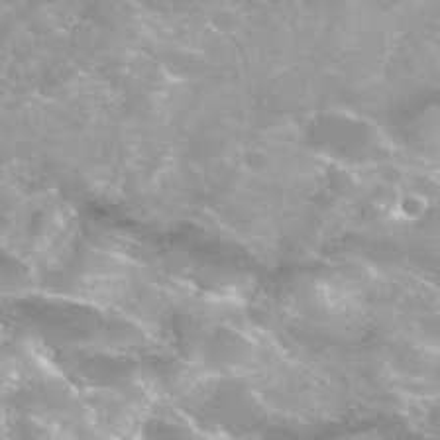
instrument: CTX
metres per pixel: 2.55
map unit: Hto
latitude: 32.9325
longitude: -43.7072
